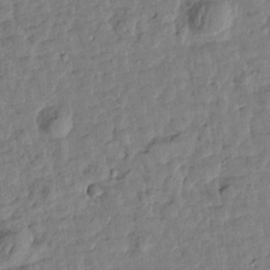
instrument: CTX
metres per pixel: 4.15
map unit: Htu
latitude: 0.9136
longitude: -179.6127
